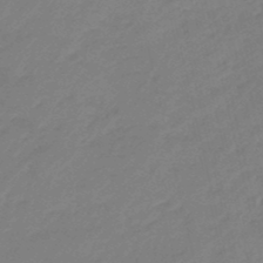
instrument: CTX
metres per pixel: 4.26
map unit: eHb
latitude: -46.4629
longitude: 86.5952
